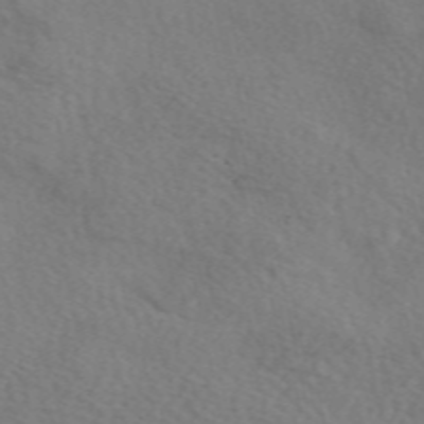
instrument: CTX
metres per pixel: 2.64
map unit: eAb
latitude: 50.2522
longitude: 117.4076
